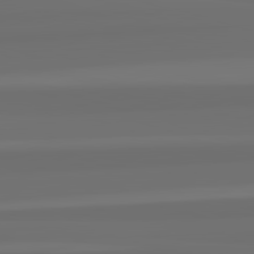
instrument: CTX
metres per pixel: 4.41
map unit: lApd
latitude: 82.8380
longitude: 162.1605
